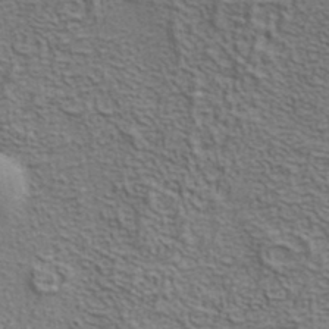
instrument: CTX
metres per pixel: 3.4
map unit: ANa
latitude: 35.8394
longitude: 13.1242
